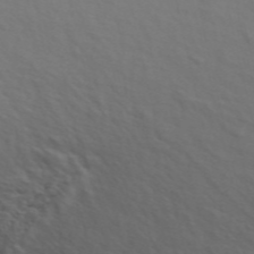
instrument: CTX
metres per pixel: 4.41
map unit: ANa
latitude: 48.5168
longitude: -75.3104
